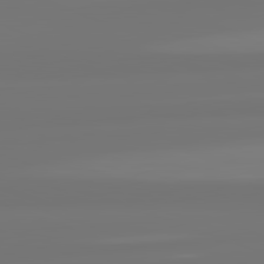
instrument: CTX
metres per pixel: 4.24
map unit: lApd
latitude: 82.2522
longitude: -177.8016
